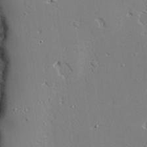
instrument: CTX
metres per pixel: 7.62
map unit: lAvf
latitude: 27.0648
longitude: -108.9324
